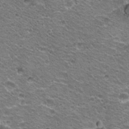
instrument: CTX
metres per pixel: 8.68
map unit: Hto
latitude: 21.0837
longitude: -32.7813
